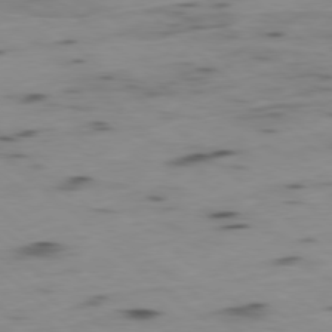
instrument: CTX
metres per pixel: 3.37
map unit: Ap
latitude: -78.6896
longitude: -74.9703
